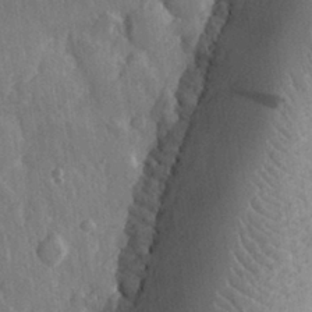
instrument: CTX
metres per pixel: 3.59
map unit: eHh
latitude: 30.8758
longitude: -79.4994
